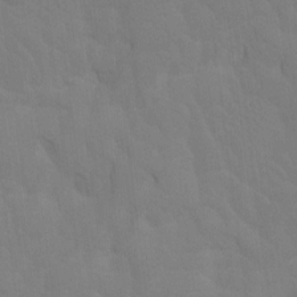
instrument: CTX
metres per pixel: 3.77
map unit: Htu
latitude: -7.1431
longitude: -69.3292
